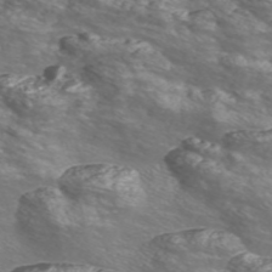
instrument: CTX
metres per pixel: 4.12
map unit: Nve
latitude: -56.4818
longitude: 53.1242
